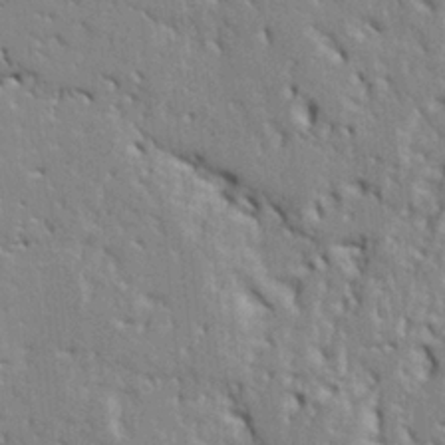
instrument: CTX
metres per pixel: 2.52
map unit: Ht
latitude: 8.5168
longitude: -77.2159
